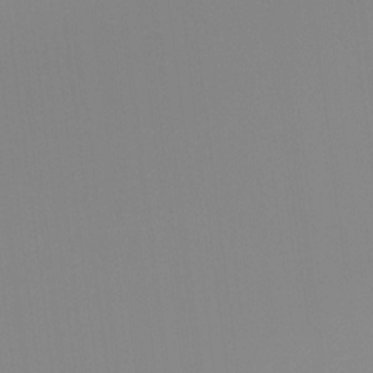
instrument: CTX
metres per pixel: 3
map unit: Hto
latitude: -8.0283
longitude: -48.0255
